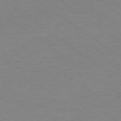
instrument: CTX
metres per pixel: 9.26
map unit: Ap
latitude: -78.5007
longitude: -75.4426
